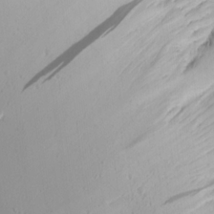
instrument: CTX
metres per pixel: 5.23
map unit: Aa
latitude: 15.0648
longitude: -140.6112
